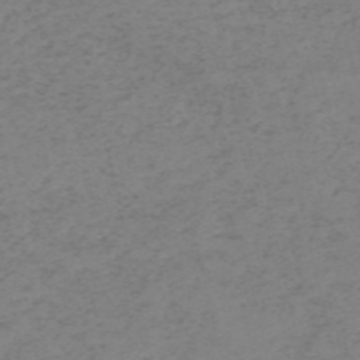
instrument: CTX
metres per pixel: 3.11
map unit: HNb
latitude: -55.2376
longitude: -46.8947
